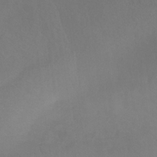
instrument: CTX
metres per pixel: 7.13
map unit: eHb
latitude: -30.7841
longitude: 64.0850
